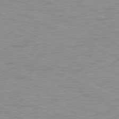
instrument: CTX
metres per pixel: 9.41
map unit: Ap
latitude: -78.5384
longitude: -73.2537
